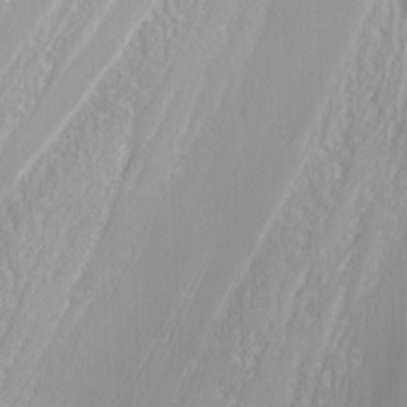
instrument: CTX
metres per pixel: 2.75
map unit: Nhu
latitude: -7.3887
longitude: -90.9703
